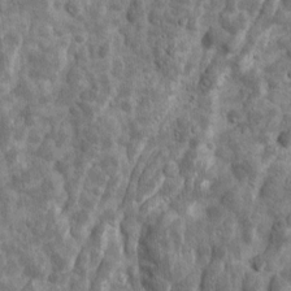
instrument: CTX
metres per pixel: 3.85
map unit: Ave
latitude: 16.8002
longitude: -134.2522
